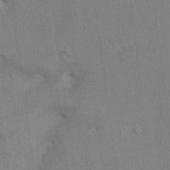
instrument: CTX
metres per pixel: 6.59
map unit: HNhu
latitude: 8.2901
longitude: -3.4804
